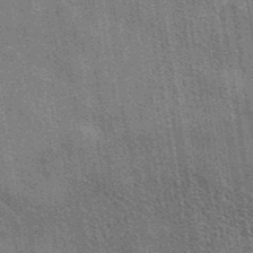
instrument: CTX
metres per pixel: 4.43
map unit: eAb
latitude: 40.0255
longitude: 107.3510
